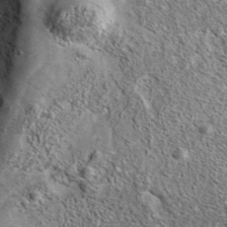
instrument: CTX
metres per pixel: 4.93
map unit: Ave
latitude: 37.5560
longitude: -110.2523
